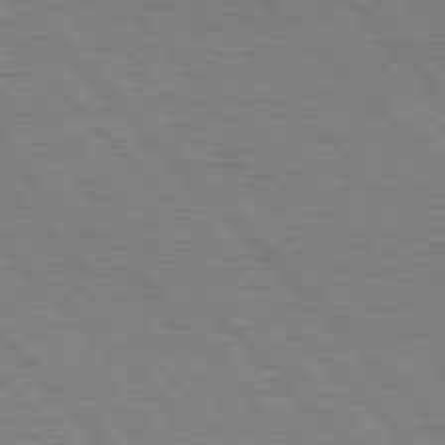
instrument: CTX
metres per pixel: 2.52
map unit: Hpe
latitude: 77.1214
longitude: -126.3467
